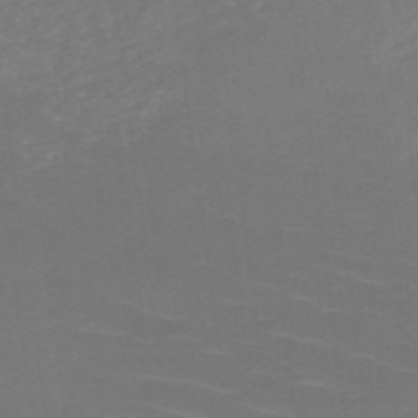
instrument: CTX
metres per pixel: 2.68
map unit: HNb
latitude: -49.8612
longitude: -45.4237
